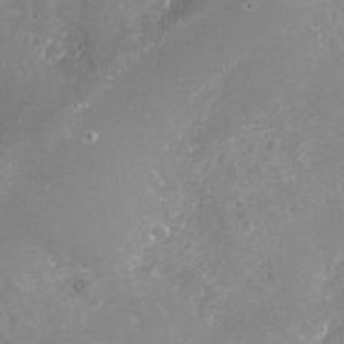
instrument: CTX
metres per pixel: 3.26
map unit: Nhu
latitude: -17.6722
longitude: -57.9906
